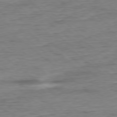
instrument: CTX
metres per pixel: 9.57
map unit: Ap
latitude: -78.7652
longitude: -87.0458
